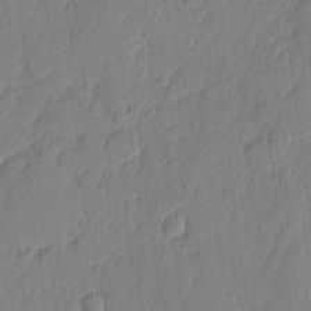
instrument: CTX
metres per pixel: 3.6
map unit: eHh
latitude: 5.2537
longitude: -76.0822
